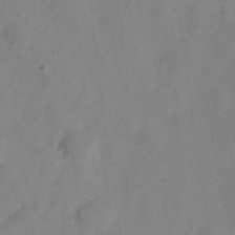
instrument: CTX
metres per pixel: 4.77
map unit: Nve
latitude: -23.3321
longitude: 107.0109
